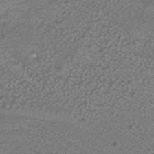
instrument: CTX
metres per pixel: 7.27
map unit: ANa
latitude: -37.5399
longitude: 94.5951
